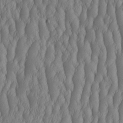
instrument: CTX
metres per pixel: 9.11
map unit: HNhu
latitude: -2.5951
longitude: 13.4643
